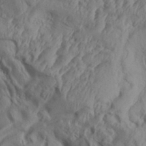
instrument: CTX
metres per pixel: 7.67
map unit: Aa
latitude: 34.4790
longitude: -136.4412
